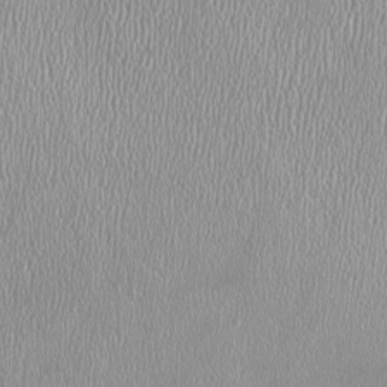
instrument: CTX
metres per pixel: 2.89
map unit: HNhu
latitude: -1.5777
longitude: -0.3656
